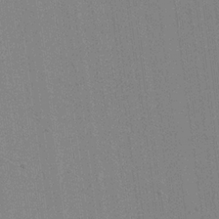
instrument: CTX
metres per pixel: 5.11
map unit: eHh
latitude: 18.3278
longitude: -68.0255
